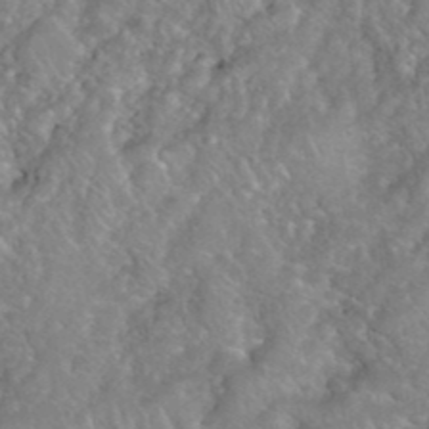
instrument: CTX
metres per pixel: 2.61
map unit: eHh
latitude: 39.7638
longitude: -58.7435
